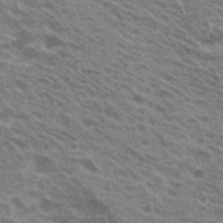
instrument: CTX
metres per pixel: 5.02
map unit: Hto
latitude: 25.1214
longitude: -40.3089
